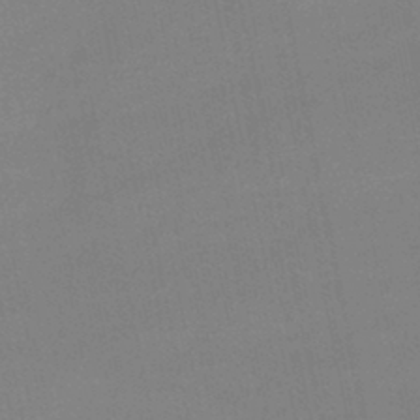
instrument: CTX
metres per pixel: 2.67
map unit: lHb
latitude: -44.2551
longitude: 61.1431
